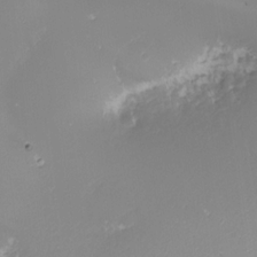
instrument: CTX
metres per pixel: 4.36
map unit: Nhu
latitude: -8.0472
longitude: -91.2159
